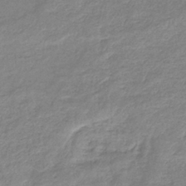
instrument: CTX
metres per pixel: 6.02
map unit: eHb
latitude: -36.6896
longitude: 75.1243
